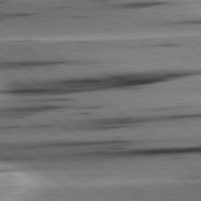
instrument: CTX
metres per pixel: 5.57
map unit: lApd
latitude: 79.0459
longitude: -155.2348
